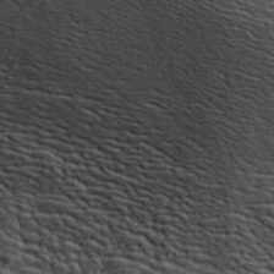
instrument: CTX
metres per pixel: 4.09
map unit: ANa
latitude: 41.9906
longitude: 29.6911
